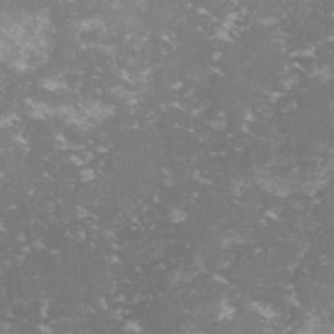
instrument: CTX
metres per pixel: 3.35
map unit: lHvf
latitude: -14.7275
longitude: -98.9135
